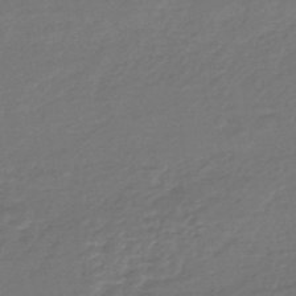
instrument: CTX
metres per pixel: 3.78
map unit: HNhu
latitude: -46.3873
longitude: 89.8611
